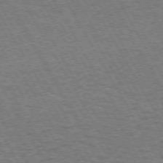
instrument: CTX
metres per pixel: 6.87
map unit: Hpe
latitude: 72.5924
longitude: -128.7246
